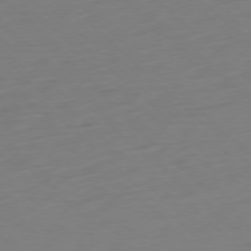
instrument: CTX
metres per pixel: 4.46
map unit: Ap
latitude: -77.4076
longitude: -77.8016
